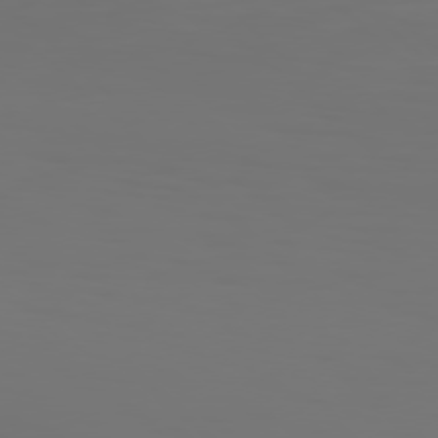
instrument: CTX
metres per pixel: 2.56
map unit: Hpe
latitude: 77.3103
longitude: -135.1025
